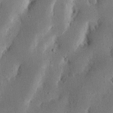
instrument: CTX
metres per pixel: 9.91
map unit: Nhu
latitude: 19.2348
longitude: -74.7246
